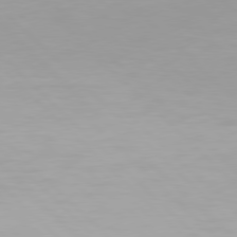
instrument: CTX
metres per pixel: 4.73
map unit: Hpe
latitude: 77.4237
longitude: -164.5924
